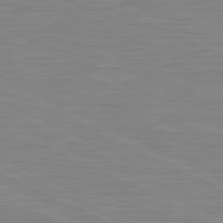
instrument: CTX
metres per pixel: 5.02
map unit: lApd
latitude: 81.3482
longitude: -169.6883
